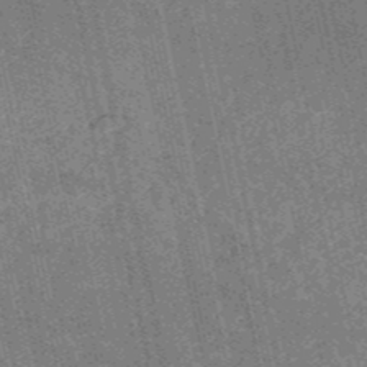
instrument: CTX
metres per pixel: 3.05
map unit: HNb
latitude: -52.8030
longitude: -38.5357
